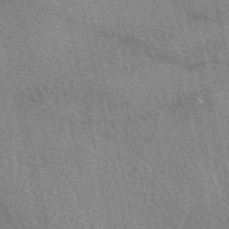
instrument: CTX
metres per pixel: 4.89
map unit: eAb
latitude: 50.1766
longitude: 114.2928
